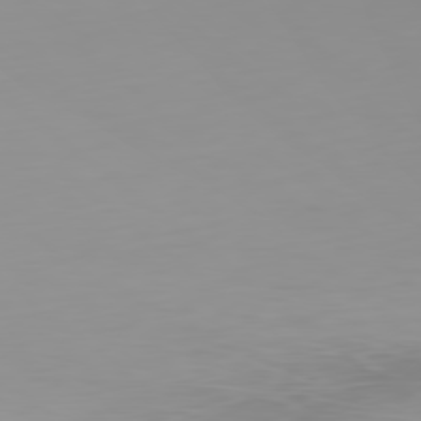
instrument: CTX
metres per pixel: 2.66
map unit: Ap
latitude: -79.8044
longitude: -68.5735
